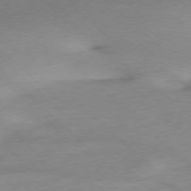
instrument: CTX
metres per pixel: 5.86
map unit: Ap
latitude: -77.6722
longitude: -64.2900
